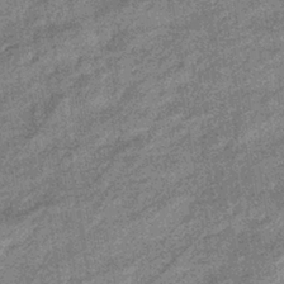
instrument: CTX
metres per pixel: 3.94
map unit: eHb
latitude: -38.1795
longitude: 79.3320
